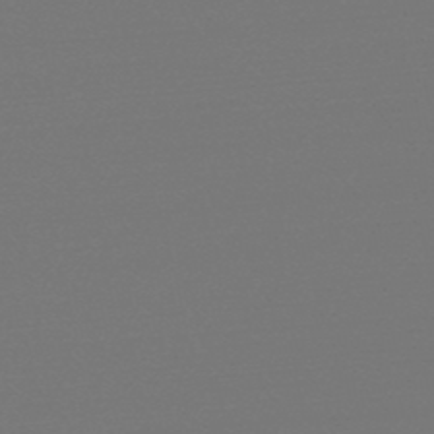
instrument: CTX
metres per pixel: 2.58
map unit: eHb
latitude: -49.8045
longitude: 67.2565
